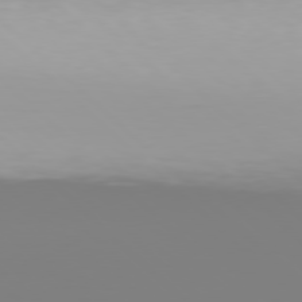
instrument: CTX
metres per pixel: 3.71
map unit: Hpe
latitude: 77.8394
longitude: -134.4034
